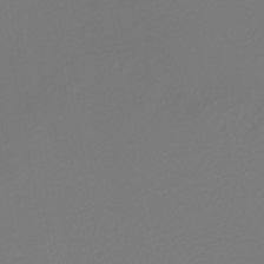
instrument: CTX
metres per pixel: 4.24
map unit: lHb
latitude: -45.8611
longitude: 67.9178
